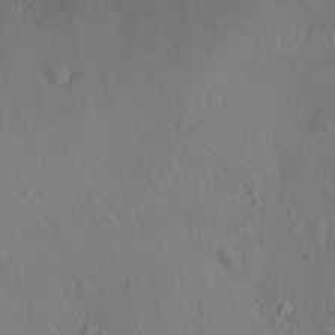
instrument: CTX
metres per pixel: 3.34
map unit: Ht
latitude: -10.2551
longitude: -22.5924
